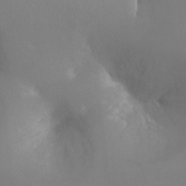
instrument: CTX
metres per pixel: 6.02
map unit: Ht
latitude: -10.9920
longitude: -45.0647
